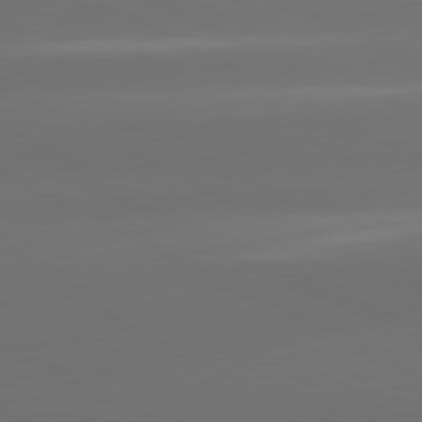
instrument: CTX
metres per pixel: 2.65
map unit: lApd
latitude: 80.5546
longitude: -146.1011
